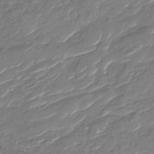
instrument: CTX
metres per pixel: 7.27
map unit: Nhu
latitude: -29.7667
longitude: -72.0822
